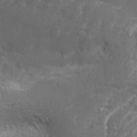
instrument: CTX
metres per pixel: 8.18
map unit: Aa
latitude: 33.2537
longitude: -134.4412
